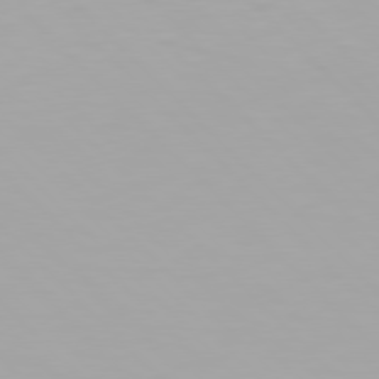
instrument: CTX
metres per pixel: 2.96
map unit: Hpe
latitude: 77.0836
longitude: -172.9891
